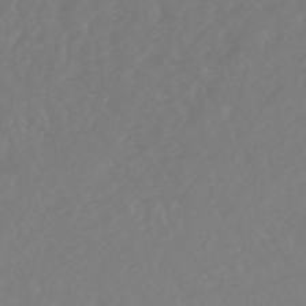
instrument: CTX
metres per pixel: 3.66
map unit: HNhu
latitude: -49.1620
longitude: 101.2564
